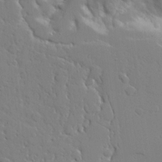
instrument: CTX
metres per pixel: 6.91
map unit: Aa
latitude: 20.8758
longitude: -124.4979
